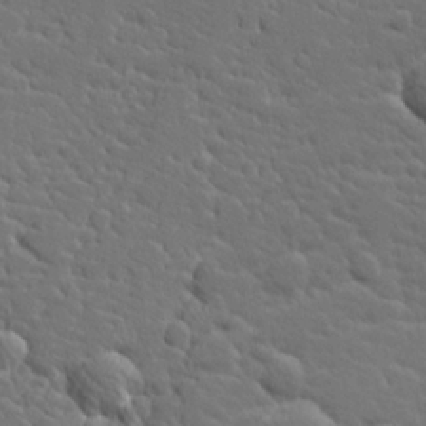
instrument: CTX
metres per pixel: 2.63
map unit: Hve
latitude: 26.0633
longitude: 144.2928
